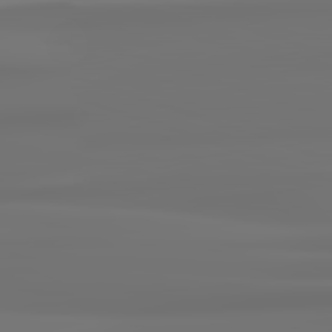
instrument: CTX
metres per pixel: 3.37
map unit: lApd
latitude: 82.6868
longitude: 171.8234
